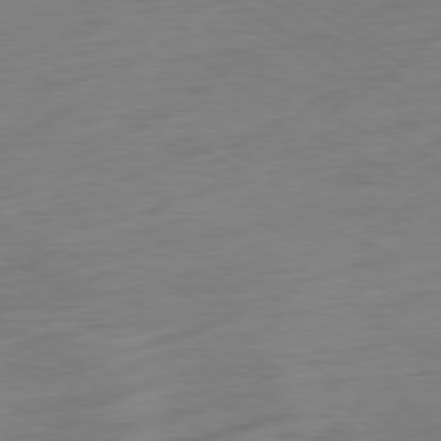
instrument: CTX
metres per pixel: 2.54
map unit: Ap
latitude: -79.6721
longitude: -57.4804
